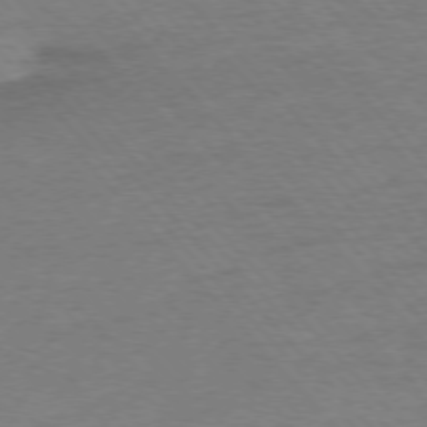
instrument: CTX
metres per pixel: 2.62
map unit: Ap
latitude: -76.9164
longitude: -95.5560
